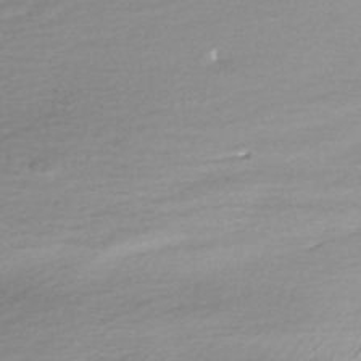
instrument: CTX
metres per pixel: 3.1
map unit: HNhu
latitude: -44.9920
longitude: 97.2565
